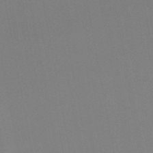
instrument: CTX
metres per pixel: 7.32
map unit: lHb
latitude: -48.7652
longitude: 79.7666
